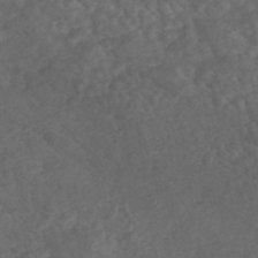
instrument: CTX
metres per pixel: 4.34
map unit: HNhu
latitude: -45.7667
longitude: 106.6708
